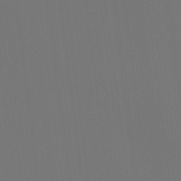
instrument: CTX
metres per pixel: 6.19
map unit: Htu
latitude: -14.1417
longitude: -48.4979
